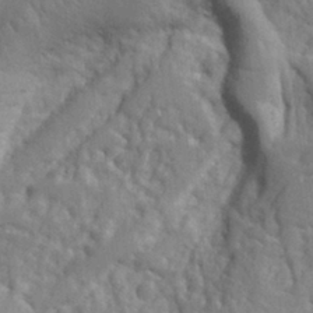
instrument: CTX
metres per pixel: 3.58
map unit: Ht
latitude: 9.6127
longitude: -77.2348
